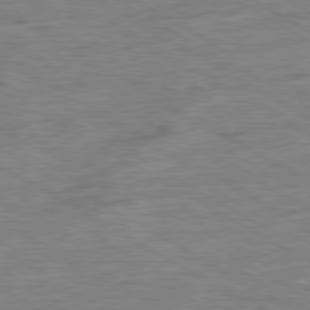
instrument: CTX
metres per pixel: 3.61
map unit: Ap
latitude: -80.3495
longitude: -77.5182
